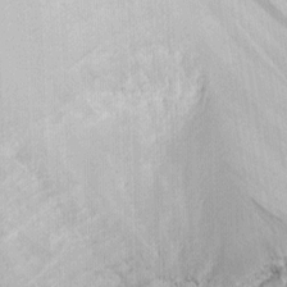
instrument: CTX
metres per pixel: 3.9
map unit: eHh
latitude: 6.4412
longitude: -77.2348
